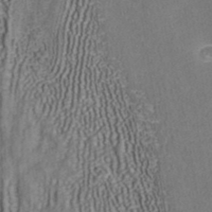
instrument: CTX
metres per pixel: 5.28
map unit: ANa
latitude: 41.9150
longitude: 34.5385
